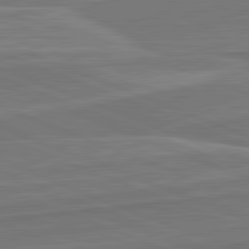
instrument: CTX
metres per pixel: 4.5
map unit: lApd
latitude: 82.2900
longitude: 141.3510
